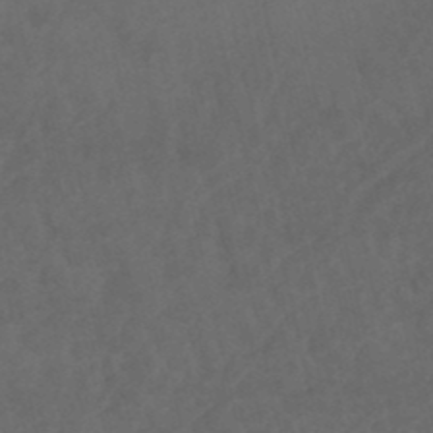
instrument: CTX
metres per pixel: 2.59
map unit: lHb
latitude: -47.7099
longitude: 70.4818
